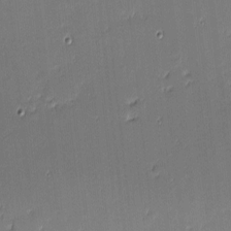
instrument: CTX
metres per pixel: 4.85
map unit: eHh
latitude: -3.5210
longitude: -82.2711
